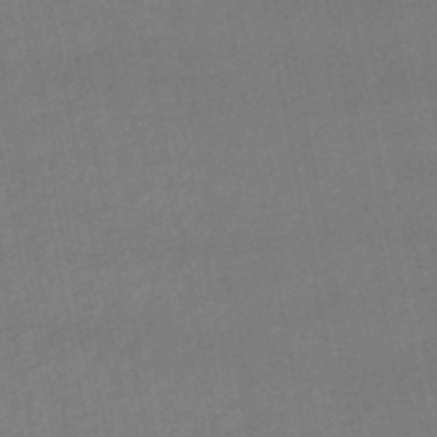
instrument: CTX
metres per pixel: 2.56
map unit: lHb
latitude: -46.8408
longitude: 73.7288
